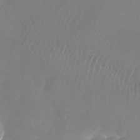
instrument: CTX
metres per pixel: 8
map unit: Nhu
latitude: -27.4076
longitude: -71.8205
